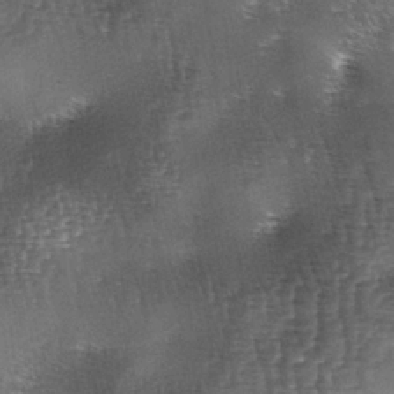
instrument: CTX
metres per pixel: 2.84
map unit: lAa
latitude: -4.8408
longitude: -128.3278
